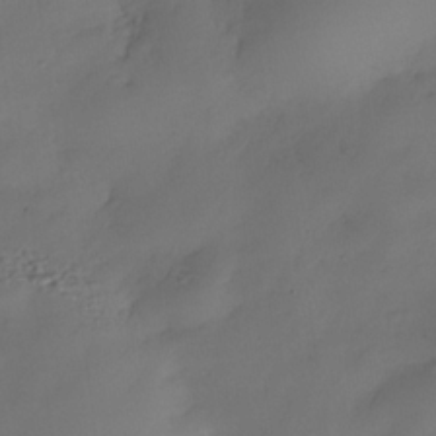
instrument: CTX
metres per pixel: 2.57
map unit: Nhe
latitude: -35.1242
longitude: -144.4034
